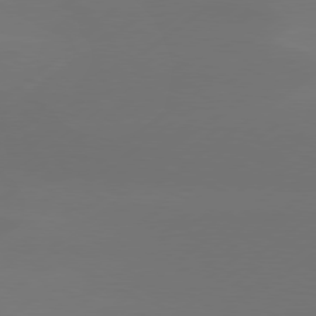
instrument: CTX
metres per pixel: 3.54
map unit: Hpe
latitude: 78.2712
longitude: -130.0822
